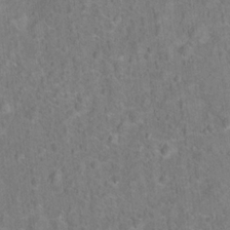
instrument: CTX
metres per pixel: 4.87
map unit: Hto
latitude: 15.2348
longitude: -41.7638
